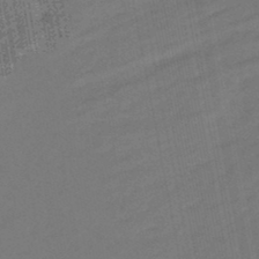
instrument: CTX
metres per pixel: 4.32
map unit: eHb
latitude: -46.0283
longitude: 87.5210
